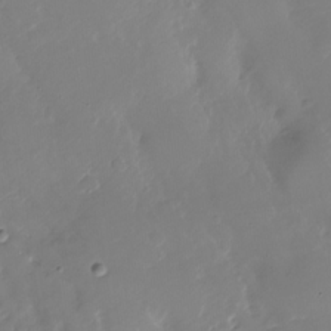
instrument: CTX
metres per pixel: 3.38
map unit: Nhu
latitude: -28.6896
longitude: -79.4616
